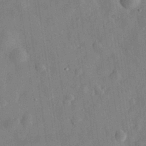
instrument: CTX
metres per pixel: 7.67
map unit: eHh
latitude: 31.0270
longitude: -75.5371
